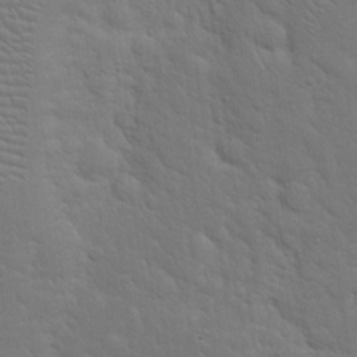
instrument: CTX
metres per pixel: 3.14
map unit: eHh
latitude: 19.5182
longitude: -63.0081
